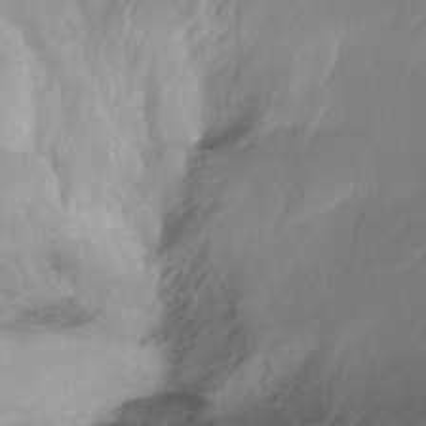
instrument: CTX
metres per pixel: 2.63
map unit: Ht
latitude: -15.5399
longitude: -45.4426
